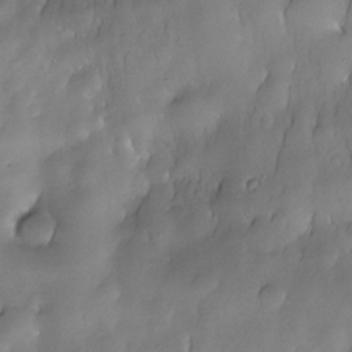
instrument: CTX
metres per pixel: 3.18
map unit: Nhe
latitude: -30.5385
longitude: -140.3089
